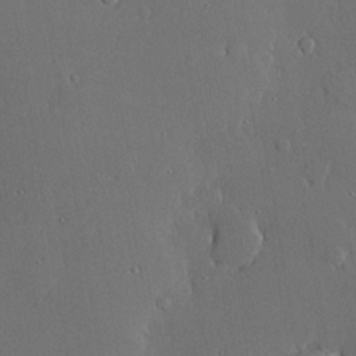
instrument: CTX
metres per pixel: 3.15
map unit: lHvf
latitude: 20.2334
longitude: 145.3132
